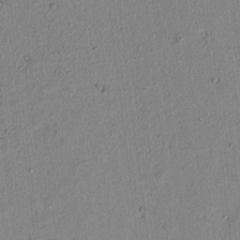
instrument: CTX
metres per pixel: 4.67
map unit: lAvf
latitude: 6.8002
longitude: 168.5573
